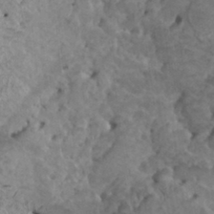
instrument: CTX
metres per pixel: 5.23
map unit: HNhu
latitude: 6.9136
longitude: -1.0458
